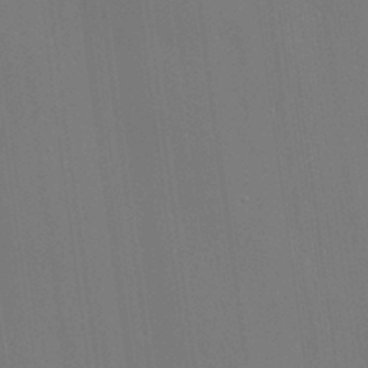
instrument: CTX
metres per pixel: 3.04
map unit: Ave
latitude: 17.6127
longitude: -139.2726
